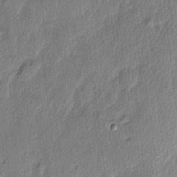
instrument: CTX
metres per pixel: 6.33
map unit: eHh
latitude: 4.4412
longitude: -77.1970
